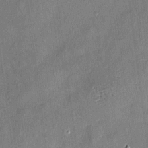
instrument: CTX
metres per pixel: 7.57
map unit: eHh
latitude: 4.6868
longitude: -74.7624
